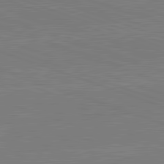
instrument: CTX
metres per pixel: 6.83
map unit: lApd
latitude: 82.1766
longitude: -159.3482
